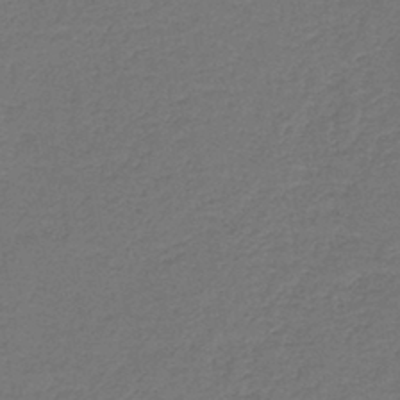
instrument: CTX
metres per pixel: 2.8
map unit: HNb
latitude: -43.5399
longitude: 49.8801
